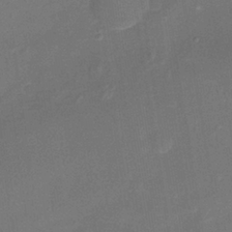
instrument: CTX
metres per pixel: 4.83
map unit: Nhu
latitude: -16.5007
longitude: -56.4223
